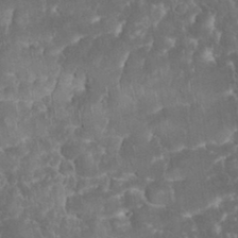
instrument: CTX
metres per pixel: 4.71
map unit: eHh
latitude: 32.5924
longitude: -64.3089
